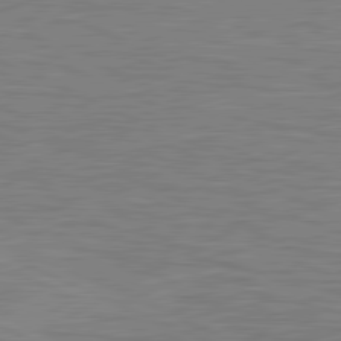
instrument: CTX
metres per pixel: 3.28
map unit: lApd
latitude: 81.2537
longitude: -171.1592
